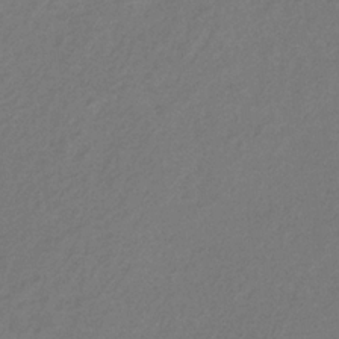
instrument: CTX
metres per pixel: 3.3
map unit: eHb
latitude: -30.7652
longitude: 70.9920
